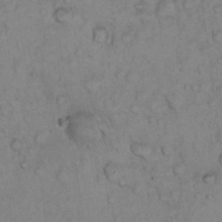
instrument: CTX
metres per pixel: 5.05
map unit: eHh
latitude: 22.5168
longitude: -58.6868
